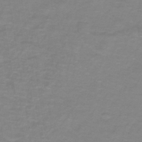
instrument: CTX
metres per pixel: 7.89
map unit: lHb
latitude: -41.7666
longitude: 56.1983
